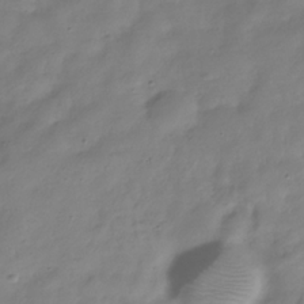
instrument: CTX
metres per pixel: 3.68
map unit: Hve
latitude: -32.8030
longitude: 90.9731
